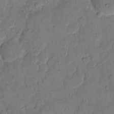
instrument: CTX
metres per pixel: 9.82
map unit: eHh
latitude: 10.6869
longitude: -64.9325
